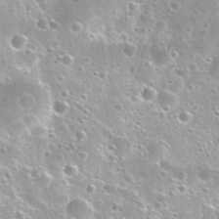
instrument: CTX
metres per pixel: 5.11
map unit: Nhu
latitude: 30.7247
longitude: -53.1970
